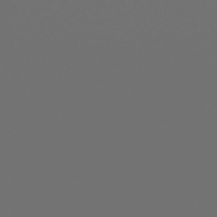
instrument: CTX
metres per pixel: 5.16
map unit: HNb
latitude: -47.1998
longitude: 56.4440
